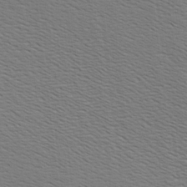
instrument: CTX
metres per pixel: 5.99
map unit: Hve
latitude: 2.9136
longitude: -125.4237
